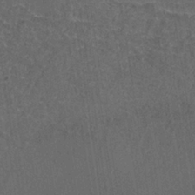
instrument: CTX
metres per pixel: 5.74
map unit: ANa
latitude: -36.8030
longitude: 94.7652
